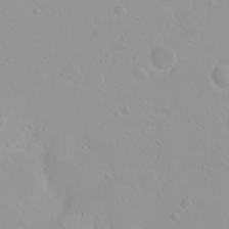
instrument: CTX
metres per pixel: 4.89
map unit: eHh
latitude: 2.0633
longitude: -54.8947
